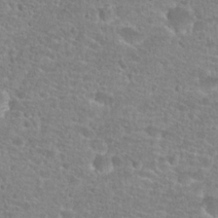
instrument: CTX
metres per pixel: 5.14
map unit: Hto
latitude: 25.3859
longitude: -48.2334
